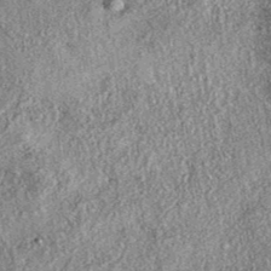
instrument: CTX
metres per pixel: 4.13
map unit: eAb
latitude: 38.5735
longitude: 107.8233
